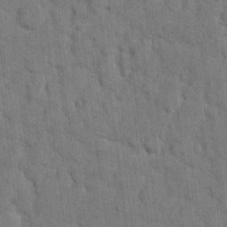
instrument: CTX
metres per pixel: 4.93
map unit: eHh
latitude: 11.6127
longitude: -66.4223
